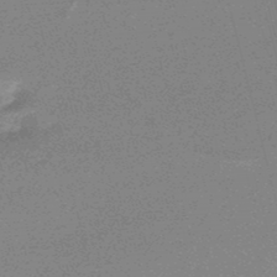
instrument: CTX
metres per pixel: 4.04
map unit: lHb
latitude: -48.5574
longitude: 67.8989
